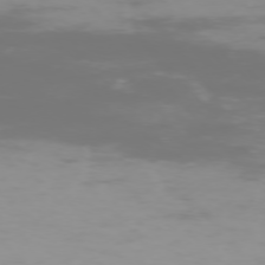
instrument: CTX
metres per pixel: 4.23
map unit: Ap
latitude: -76.5952
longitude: -73.7261
